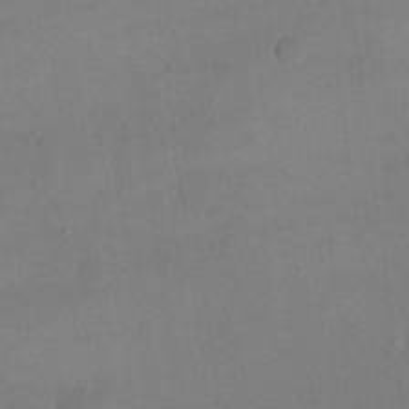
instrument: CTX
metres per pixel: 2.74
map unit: eHh
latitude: 17.6694
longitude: -66.8380
